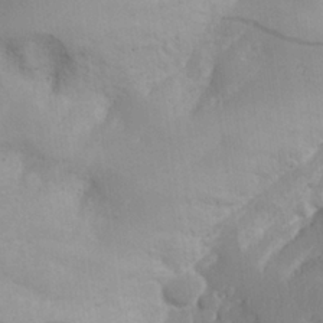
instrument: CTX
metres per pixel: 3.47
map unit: Aa
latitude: 25.5560
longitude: -132.4601
